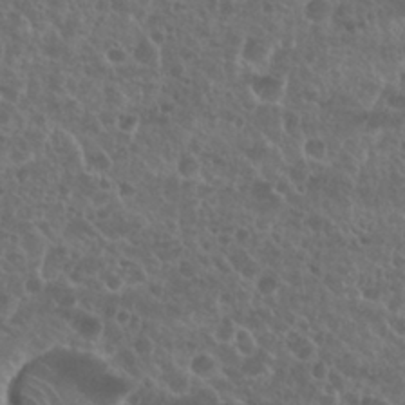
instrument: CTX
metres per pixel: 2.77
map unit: Nhu
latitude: 26.8758
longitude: -51.4804
